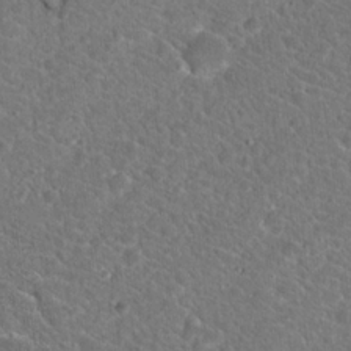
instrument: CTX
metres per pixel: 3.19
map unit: Hto
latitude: 19.4993
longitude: -33.4426
